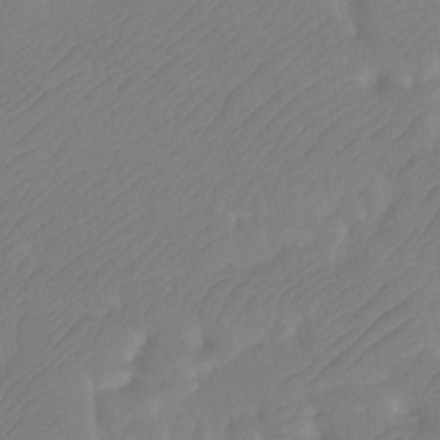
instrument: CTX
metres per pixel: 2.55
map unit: Ht
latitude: -9.8989
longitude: -34.3089
